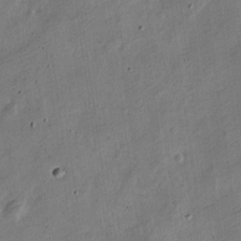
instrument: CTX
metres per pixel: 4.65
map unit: Nve
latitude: -25.1998
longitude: 106.5385
